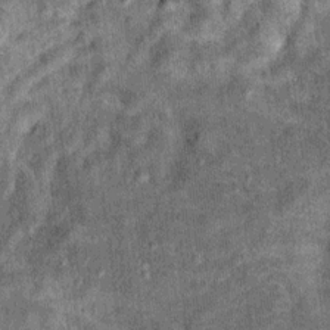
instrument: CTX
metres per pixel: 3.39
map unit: Ht
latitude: 11.3860
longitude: -38.4034
